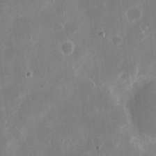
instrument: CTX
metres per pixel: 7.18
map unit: eHh
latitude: 9.3671
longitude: -69.2726
